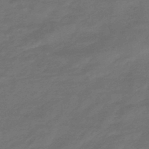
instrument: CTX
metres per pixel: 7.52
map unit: HNhu
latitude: -46.7841
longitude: 90.3684
